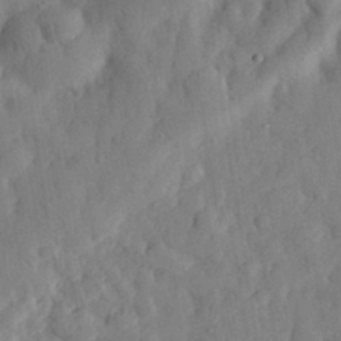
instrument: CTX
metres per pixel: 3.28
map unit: eHh
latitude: 28.5357
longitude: -76.1200
